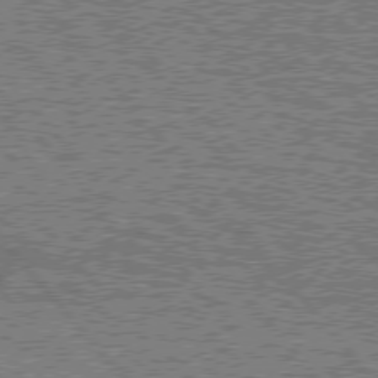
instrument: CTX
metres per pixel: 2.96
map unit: lApd
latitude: 76.4601
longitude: -80.2333
